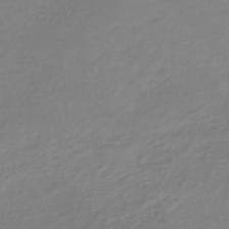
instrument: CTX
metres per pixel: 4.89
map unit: lHb
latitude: -41.1053
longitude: 68.3873
